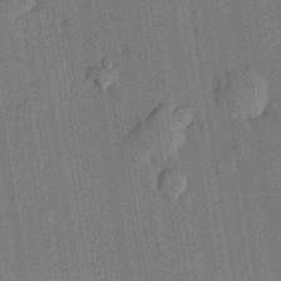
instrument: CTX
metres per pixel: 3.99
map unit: lHvf
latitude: 21.4049
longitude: 144.6896
